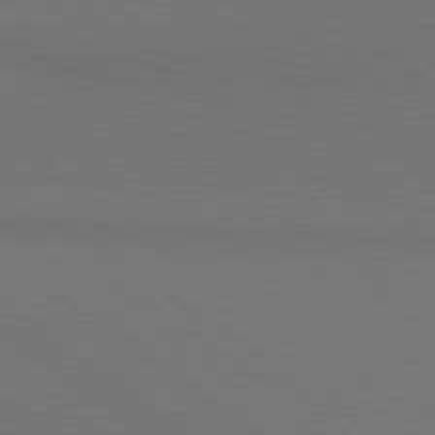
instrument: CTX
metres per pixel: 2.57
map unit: lApd
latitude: 80.8569
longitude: 153.4832
